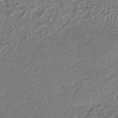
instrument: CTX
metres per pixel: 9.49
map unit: lHb
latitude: -42.5006
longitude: 70.4818
